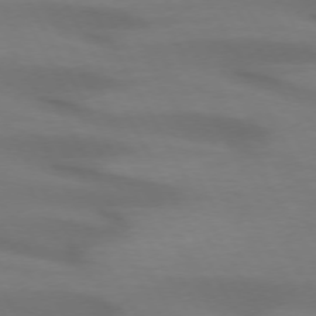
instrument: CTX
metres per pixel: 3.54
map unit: lApd
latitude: 72.4034
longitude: -49.3482
